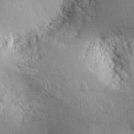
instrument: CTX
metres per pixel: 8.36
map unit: Ht
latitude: 7.1025
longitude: -76.3467
